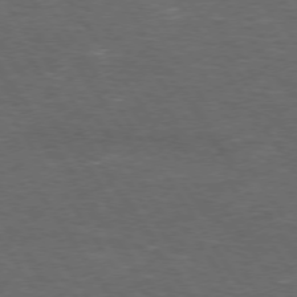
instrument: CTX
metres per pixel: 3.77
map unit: Hpe
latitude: 73.3860
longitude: -125.0836
